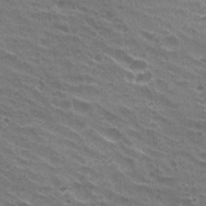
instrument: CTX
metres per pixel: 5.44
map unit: Hto
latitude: 22.6112
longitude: -31.9151
